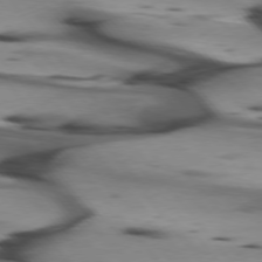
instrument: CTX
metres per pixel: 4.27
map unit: lApd
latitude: 75.4049
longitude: -65.7261
